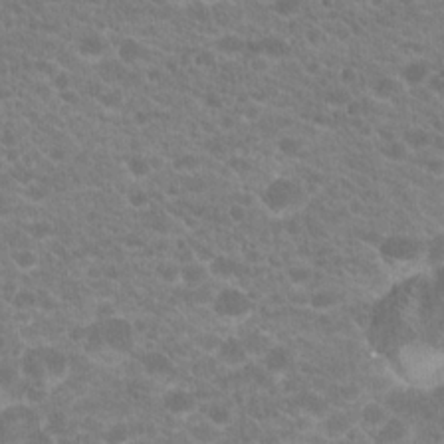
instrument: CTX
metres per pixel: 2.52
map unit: Hto
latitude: 20.0822
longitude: -36.0444
